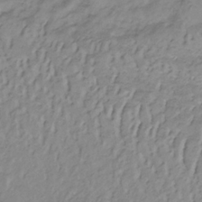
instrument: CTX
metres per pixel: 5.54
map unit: lHb
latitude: -33.8423
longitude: 67.8422
